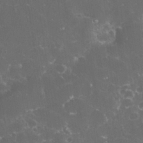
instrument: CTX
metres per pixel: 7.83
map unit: eHh
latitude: 33.0836
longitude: -61.7827
